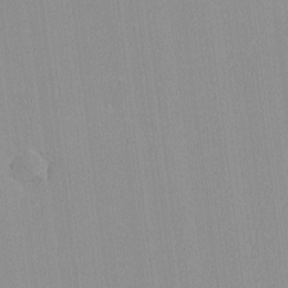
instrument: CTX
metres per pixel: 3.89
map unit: lHvf
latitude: -13.2565
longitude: -103.0836
